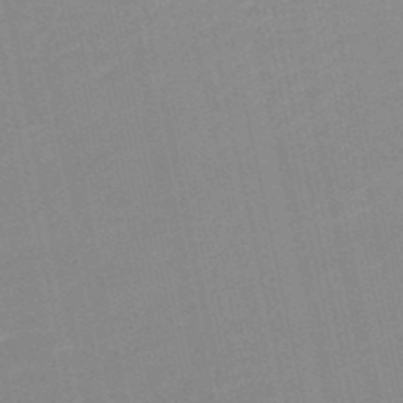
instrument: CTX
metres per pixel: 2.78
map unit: HNb
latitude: -51.8422
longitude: -48.1767
